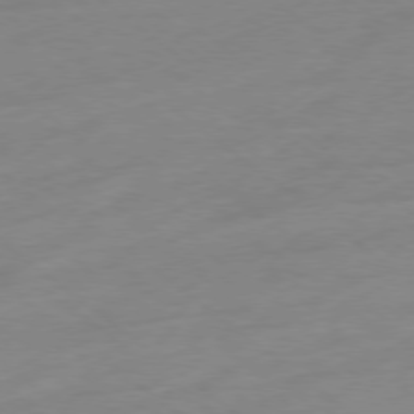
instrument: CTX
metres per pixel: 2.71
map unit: Ap
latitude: -78.5384
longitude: -98.4412
